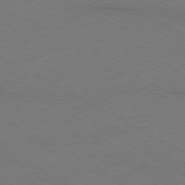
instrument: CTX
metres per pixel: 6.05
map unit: Ap
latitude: -79.7288
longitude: -82.6112
